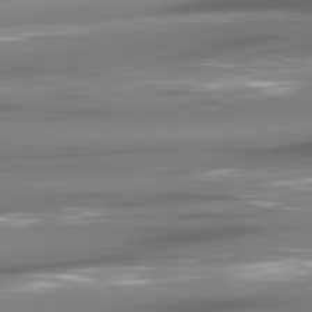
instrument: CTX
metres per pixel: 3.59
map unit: lApd
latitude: 80.8380
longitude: -144.9702
